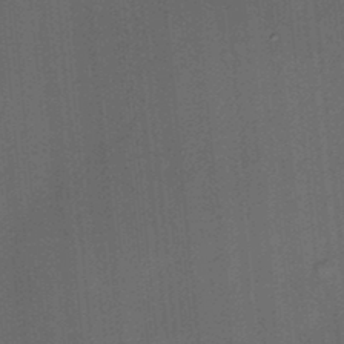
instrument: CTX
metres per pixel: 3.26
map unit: HNhu
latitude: 12.7435
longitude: 10.9731
